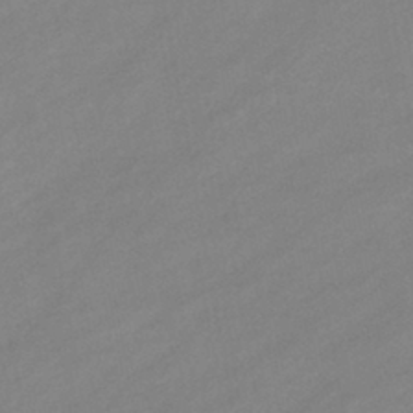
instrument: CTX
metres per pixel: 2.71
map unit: eHb
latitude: -39.4455
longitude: 82.3495
